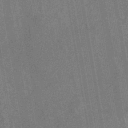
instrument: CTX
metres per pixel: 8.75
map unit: HNb
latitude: -44.2551
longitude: -37.9528
